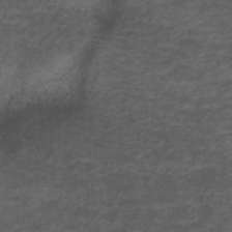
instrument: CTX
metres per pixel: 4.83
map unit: ANa
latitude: 39.4615
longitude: 23.5966
